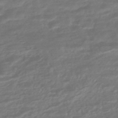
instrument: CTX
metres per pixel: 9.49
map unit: HNhu
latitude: -47.1053
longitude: 89.8989
